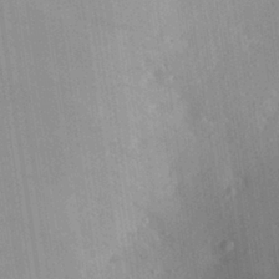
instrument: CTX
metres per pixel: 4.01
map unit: Aa
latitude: 28.3089
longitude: -146.0822
